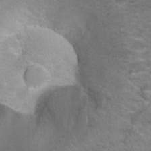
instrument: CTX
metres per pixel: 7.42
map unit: Hto
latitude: 20.5735
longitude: -38.3845
